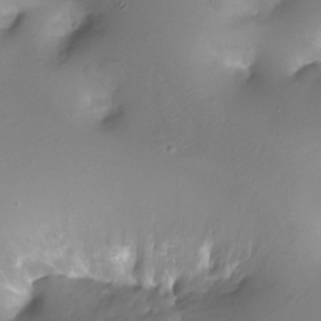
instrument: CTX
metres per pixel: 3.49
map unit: Ht
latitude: -11.3132
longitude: -45.2159
